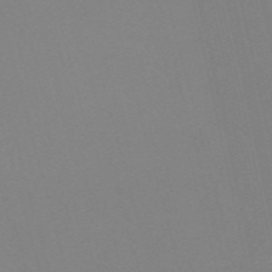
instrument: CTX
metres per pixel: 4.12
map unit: Nve
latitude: -57.9367
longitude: 60.4629
